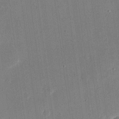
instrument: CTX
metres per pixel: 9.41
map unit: eHh
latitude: 18.8947
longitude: -70.0633
